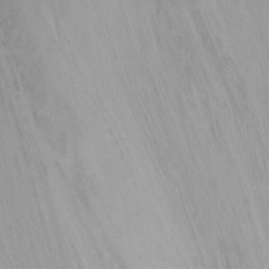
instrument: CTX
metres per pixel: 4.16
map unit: Nhu
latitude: -8.7841
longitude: -44.3845
